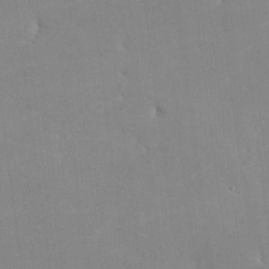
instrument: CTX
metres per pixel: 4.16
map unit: lHvf
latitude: -11.6911
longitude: -102.2333
